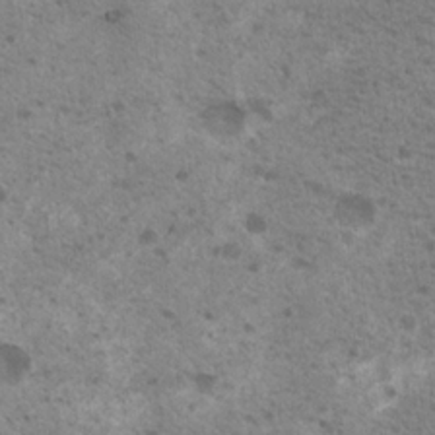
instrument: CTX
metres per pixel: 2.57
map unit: Nhu
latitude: 19.4237
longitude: -31.6316
